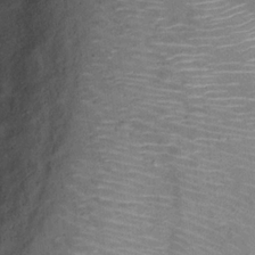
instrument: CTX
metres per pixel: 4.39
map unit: Ht
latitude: 14.3468
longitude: -40.4223
